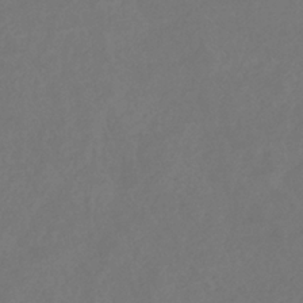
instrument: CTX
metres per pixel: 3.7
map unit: eHb
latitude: -35.5588
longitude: 78.8030
